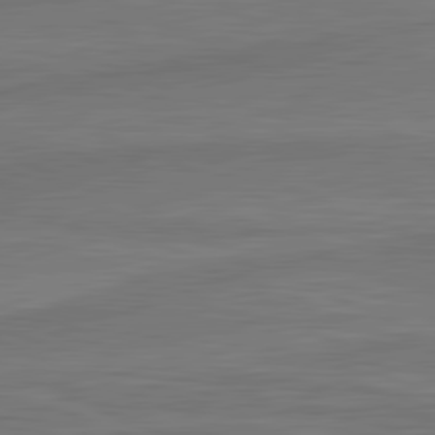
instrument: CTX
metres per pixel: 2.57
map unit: lApd
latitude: 81.8961
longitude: -171.4048
